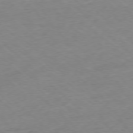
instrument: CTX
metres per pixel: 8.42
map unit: Ap
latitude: -77.7100
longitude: -79.3860
